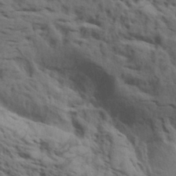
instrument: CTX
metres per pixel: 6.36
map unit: lAa
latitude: 19.2537
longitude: -138.6113
